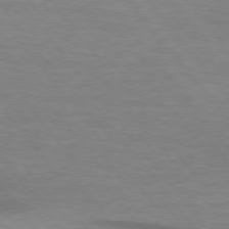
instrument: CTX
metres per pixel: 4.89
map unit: lApd
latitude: 75.9150
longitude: -60.1389
